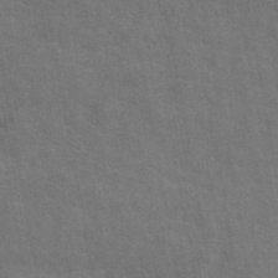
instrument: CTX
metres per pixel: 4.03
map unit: eAb
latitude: 44.8569
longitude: 108.7463
